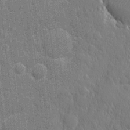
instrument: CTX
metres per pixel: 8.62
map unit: eHh
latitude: 6.3089
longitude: -74.2900
